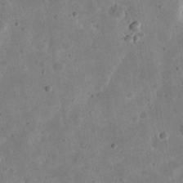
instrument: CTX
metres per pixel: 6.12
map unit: eHh
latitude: 21.9528
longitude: -68.2712
